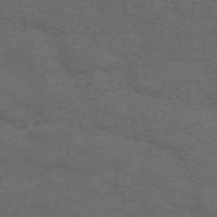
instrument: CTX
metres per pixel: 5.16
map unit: ANa
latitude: 38.6679
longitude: 23.4455
